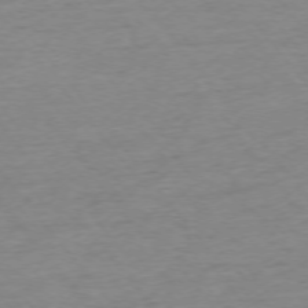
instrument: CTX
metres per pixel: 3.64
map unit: Ap
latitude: -75.3699
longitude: -79.8961
